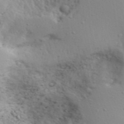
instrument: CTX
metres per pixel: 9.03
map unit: Aa
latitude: 29.4993
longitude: -146.1389
